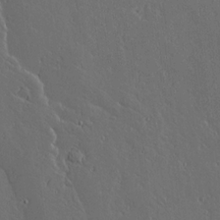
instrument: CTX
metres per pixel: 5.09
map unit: lAvf
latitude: 15.7828
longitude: -126.4979
